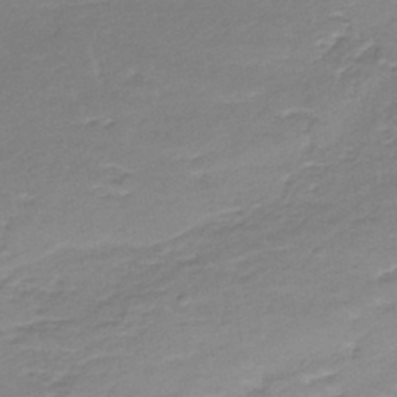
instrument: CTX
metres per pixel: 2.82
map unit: HNb
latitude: -36.1605
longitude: 58.5006
